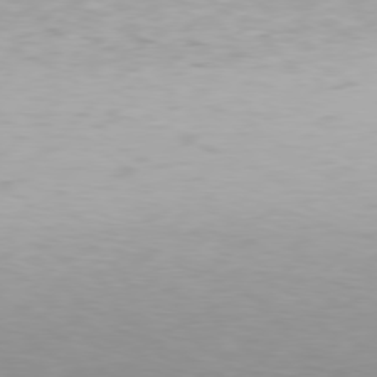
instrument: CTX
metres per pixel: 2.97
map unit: Hpe
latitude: 76.5356
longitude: -127.9150
